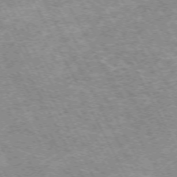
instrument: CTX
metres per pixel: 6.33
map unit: Hpe
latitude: -72.1983
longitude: 11.7289
